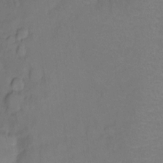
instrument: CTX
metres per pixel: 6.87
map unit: Hto
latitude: -11.6722
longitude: -40.0822
